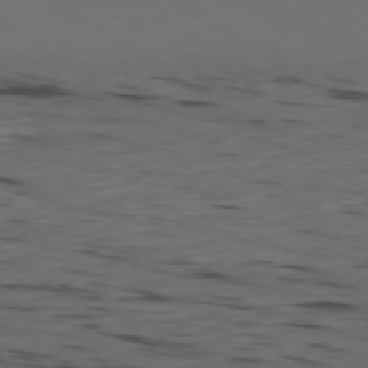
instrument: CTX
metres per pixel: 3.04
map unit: Ap
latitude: -79.8233
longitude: -62.2712
